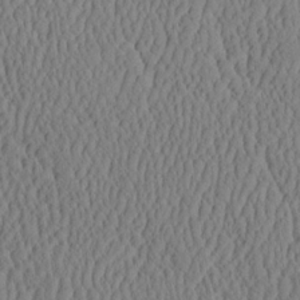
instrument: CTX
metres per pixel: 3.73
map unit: eHh
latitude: -3.7099
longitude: 15.4833
